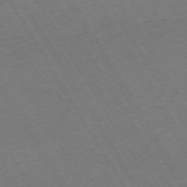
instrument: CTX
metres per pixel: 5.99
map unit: Hpe
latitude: -72.5196
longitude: 9.4643
